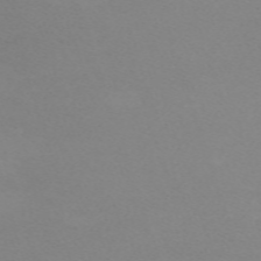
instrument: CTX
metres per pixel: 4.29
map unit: eHh
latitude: -62.9163
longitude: 48.8219
